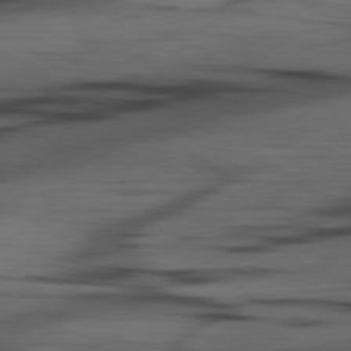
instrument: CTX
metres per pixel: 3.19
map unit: lApd
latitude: 80.5735
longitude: -84.4412
